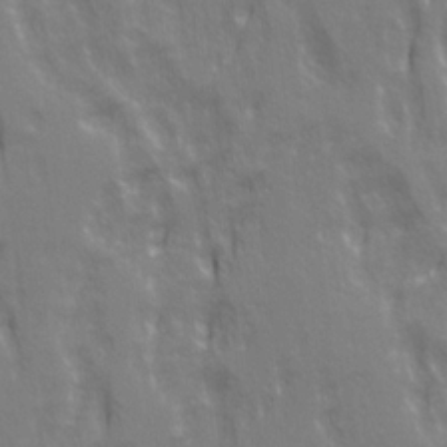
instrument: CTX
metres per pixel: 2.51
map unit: Ave
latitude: 21.1592
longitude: -134.5923
